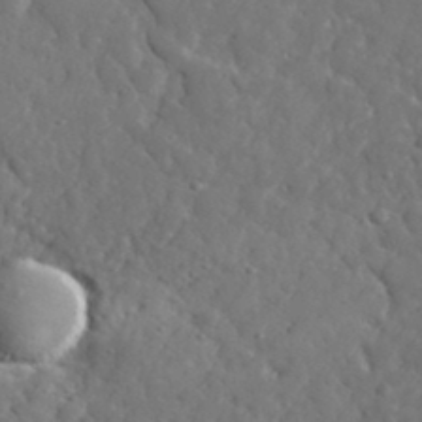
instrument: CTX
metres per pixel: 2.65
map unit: lHvf
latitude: 35.4048
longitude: -86.6301
